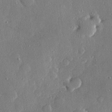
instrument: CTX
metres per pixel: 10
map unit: Hve
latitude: 28.8380
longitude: -91.3293
